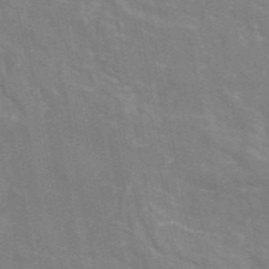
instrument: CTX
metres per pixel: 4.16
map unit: eAb
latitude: 46.5924
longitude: 116.8974
